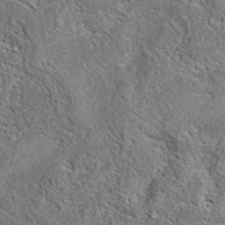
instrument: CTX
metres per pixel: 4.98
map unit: eAb
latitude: 37.4616
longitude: 112.8030
